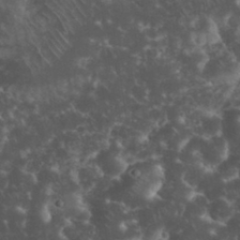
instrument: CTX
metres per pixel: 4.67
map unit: eHh
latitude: 33.9717
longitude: -65.1403
